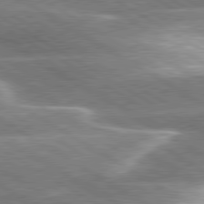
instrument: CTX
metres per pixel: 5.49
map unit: lApd
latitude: 80.2900
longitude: -120.1200
